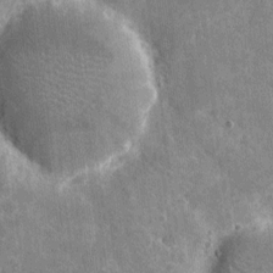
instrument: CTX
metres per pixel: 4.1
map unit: eHh
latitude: 4.9892
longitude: -67.8016
